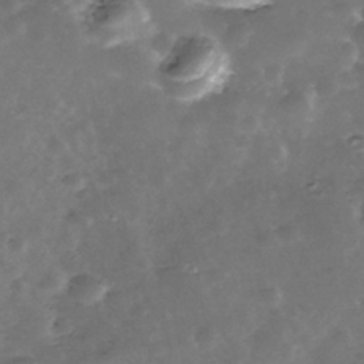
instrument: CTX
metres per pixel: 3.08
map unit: Nhe
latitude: -39.5021
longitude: -116.3656
